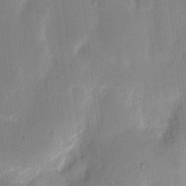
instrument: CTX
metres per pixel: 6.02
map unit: eHh
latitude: 7.1970
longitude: -67.0647
